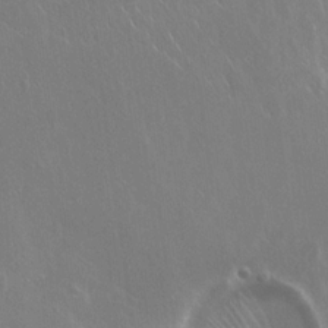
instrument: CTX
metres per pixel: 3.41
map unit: Hto
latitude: 18.4790
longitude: -56.9891
